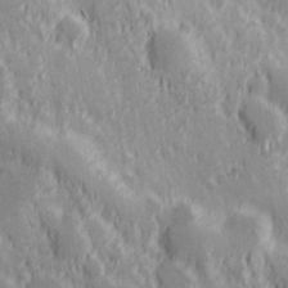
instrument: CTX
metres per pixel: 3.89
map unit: Hve
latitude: 25.3859
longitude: 146.3306
